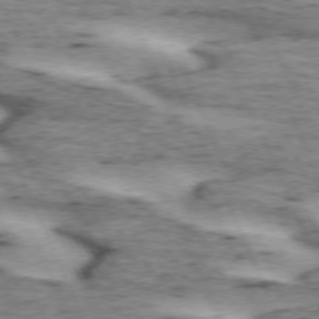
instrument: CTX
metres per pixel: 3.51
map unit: lApd
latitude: 72.6491
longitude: -54.1011
